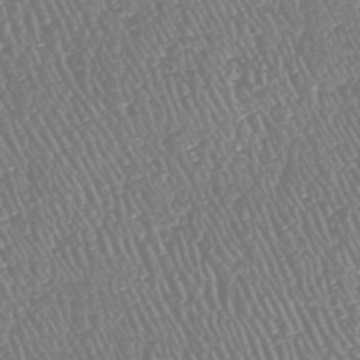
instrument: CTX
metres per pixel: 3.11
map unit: HNhu
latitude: -47.5588
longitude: 29.3510
